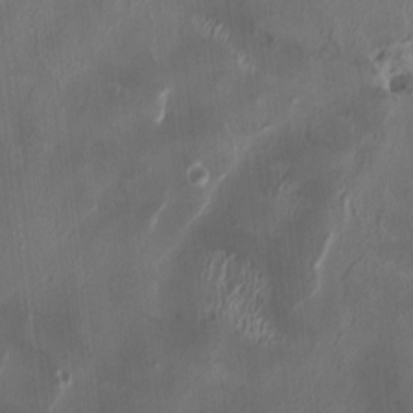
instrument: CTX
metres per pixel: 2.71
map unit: HNhu
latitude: 1.3292
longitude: -3.7638
